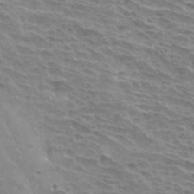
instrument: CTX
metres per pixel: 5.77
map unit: Hto
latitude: 33.9528
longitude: -43.6505
